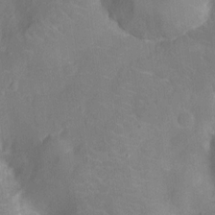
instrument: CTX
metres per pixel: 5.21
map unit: Nhu
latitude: -13.8989
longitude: -24.3278
